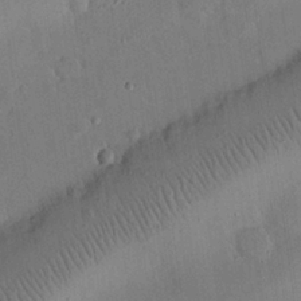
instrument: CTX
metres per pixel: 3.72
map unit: eHh
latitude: 25.4993
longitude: -69.2537
